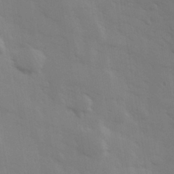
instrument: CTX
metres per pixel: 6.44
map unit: Hve
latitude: 33.1025
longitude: 150.0283
